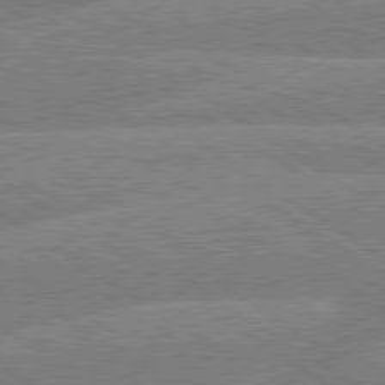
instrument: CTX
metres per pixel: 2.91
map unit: lApd
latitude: 79.8395
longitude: -157.7449
